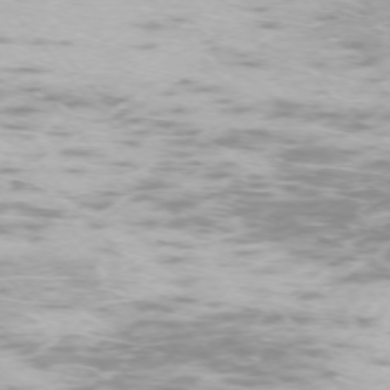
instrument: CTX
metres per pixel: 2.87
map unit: Ap
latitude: -74.3685
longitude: -73.9151
